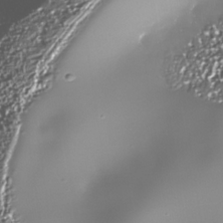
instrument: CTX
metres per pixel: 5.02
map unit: Nhe
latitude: -34.2362
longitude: -88.8191
